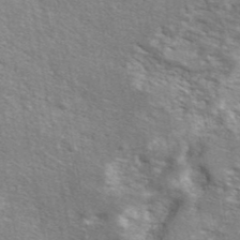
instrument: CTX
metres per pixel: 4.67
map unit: ANa
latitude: 42.8191
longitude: -87.8961
